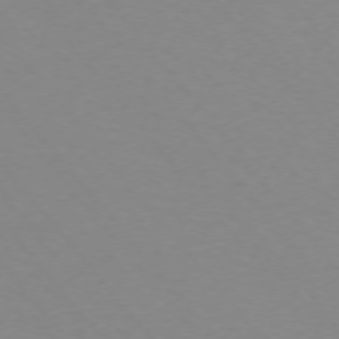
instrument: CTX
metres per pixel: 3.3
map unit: Ap
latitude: -75.6533
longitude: -64.1956
